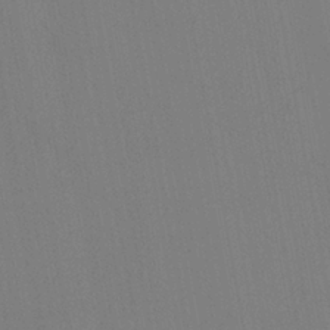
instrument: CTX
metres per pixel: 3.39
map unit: HNhu
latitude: 6.1200
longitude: 4.5951
